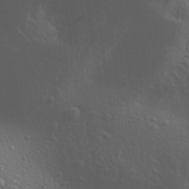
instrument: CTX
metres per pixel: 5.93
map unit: Aa
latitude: 30.1767
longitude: -140.1388
